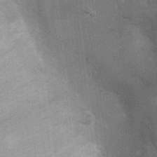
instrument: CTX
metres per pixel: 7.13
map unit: Ht
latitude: -3.5021
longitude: -15.3671
